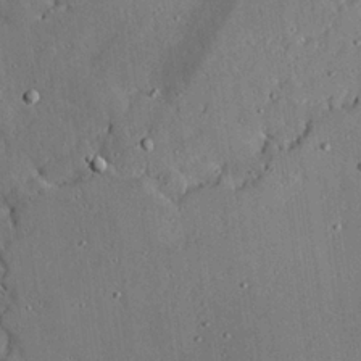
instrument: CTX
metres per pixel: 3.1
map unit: lAvf
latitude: 23.8772
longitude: -110.7624
